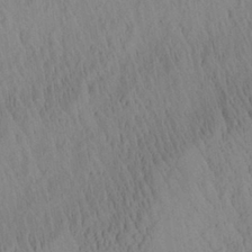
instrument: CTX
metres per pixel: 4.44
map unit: Aa
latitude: 26.5168
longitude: -141.7827
